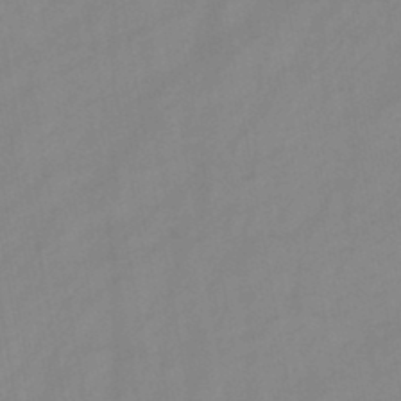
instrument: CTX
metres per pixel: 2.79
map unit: HNb
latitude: -45.9178
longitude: -38.6301
